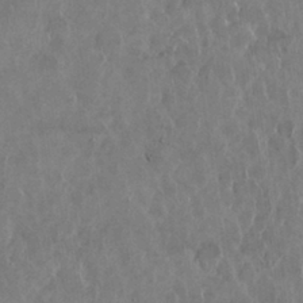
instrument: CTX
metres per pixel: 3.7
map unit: Nhu
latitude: 29.2915
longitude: -62.6302
